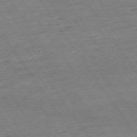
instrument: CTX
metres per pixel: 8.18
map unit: Ap
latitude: -73.9745
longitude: -83.2348
